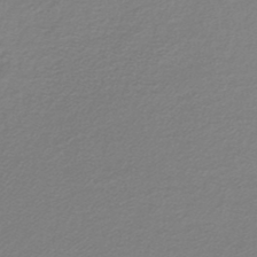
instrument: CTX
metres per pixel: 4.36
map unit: lHb
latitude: -41.9178
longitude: 62.4062
